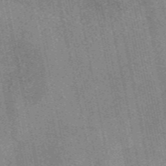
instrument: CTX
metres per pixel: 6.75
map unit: eAb
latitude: 48.8569
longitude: 104.7652
